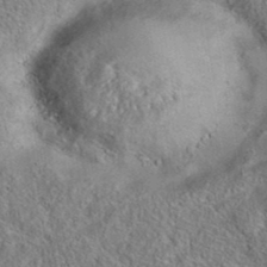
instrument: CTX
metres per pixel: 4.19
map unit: eAb
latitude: 35.7827
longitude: 111.7666
